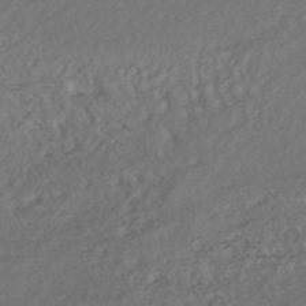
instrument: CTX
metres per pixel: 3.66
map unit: HNhu
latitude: -47.0297
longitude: 103.7478
